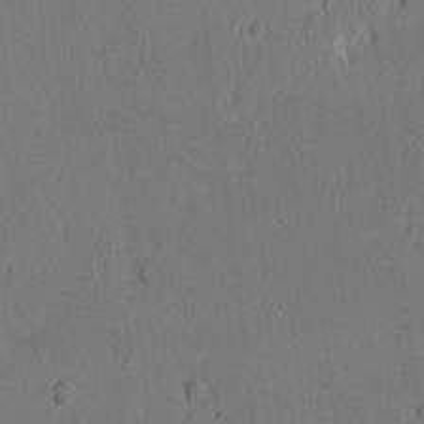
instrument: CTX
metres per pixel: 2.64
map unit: Htu
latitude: -2.6140
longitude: 169.0486
